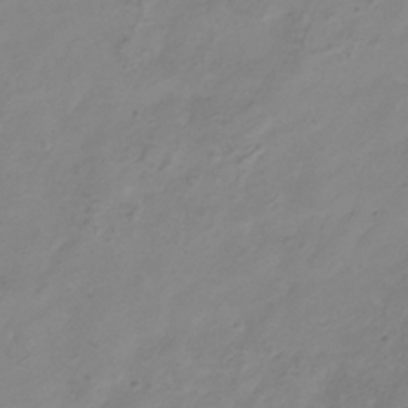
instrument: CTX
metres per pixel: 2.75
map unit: Hve
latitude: -33.7100
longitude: 91.6155
